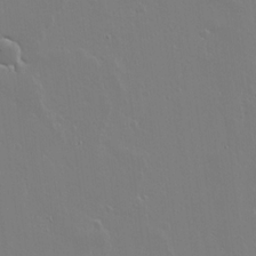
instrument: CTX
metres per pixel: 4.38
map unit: lAvf
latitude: 17.0458
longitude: -126.5168
